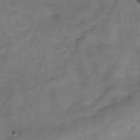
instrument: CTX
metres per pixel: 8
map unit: Hve
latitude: -32.2362
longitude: 89.3887
